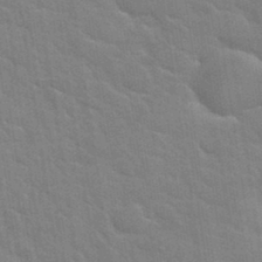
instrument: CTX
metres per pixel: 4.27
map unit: Hto
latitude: 34.7246
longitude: -51.9150
